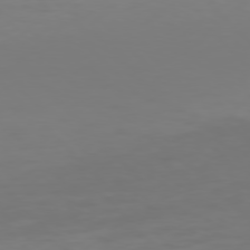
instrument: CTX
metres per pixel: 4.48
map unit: Hpe
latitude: 77.3103
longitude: -133.7072
